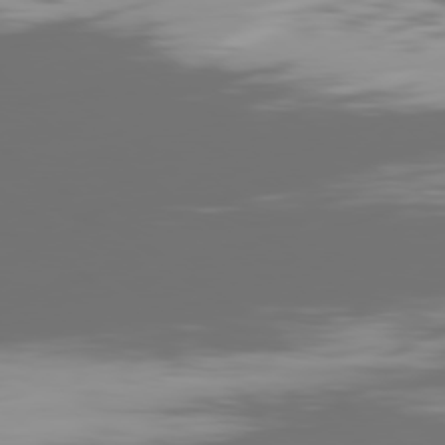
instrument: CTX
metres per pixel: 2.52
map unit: Ap
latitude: -79.5966
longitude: -60.1578
